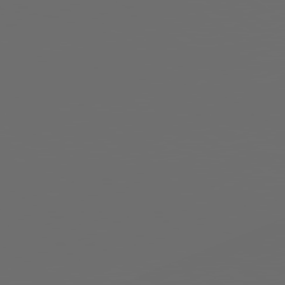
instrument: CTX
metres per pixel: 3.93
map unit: lApd
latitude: 79.8206
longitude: 164.1984
